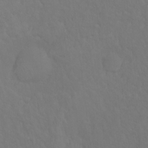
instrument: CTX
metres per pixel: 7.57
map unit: Hto
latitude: -8.0283
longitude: -45.8772
